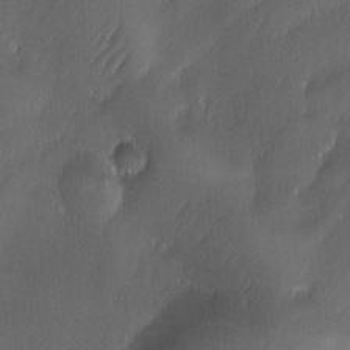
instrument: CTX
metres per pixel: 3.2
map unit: Ave
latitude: -11.1620
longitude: -121.6127
